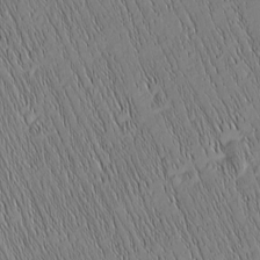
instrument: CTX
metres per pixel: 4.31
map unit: Nhu
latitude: -6.2550
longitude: -151.8961
